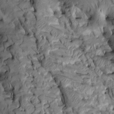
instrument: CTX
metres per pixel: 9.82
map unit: Htu
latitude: -2.3873
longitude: 149.7100
